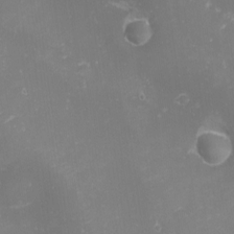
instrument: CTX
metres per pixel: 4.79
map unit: Nhu
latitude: -1.1054
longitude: -80.0444
